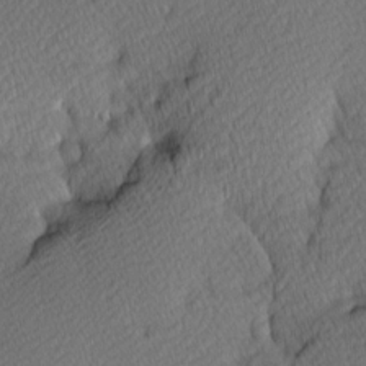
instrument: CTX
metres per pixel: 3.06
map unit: Hve
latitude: 12.5735
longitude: -90.4601
